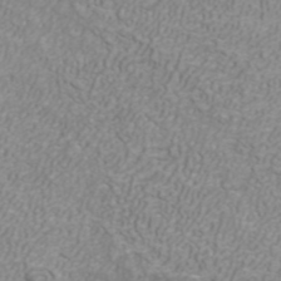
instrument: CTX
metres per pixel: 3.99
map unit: ANa
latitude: 40.5545
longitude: 24.6329
